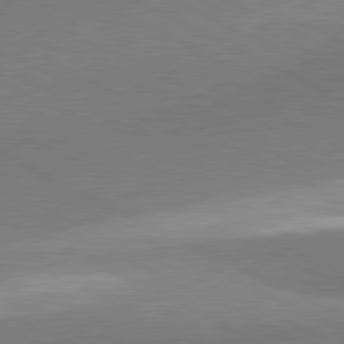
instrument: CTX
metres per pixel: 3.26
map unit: lApd
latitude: 81.0080
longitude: 164.6897
